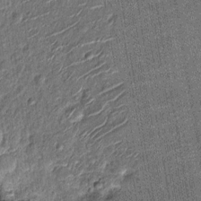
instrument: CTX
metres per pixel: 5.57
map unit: Nhu
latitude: -12.6519
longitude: -21.8394
